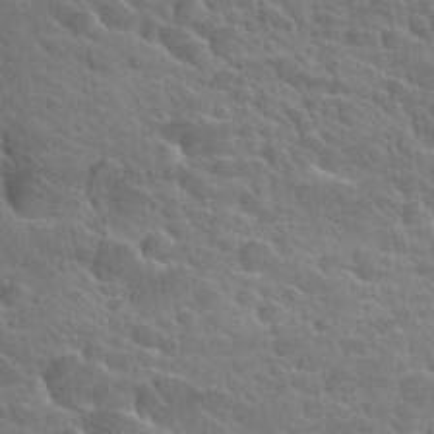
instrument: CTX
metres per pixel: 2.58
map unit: Hto
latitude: 29.0647
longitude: -38.6868
